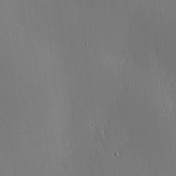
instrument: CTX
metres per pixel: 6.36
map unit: lHvf
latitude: 17.8772
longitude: -117.1403
